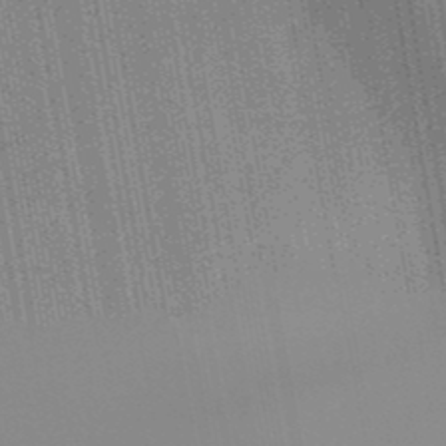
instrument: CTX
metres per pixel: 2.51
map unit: lHb
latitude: -48.3496
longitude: 74.5763
